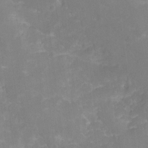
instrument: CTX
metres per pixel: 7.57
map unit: Hto
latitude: 3.1781
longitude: -33.2537
